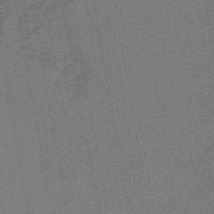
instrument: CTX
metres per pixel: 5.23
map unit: HNb
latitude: -36.9541
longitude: 52.1983
